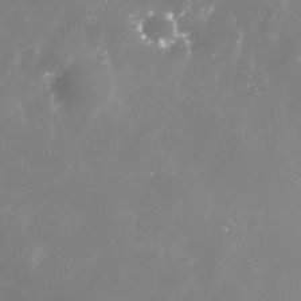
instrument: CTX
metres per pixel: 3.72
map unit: Nhe
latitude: -35.6344
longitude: -91.5371
